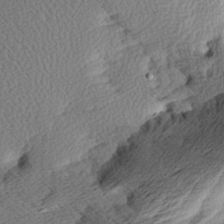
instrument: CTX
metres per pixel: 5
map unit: Aa
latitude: 8.4790
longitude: -141.2725
